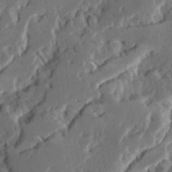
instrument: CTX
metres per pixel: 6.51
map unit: Ave
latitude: 15.1404
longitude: -137.5749
